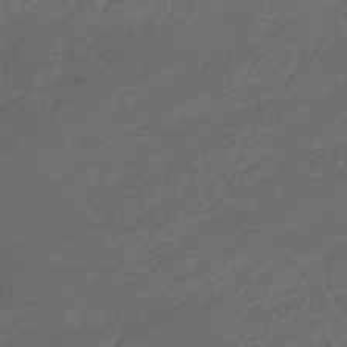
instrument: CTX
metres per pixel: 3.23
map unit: eHb
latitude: -33.3132
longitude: 68.3684
